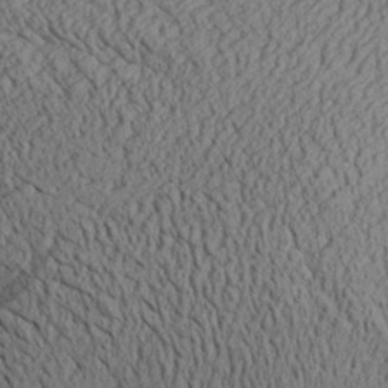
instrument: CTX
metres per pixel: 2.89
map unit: Aa
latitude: 28.2711
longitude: -134.2333
